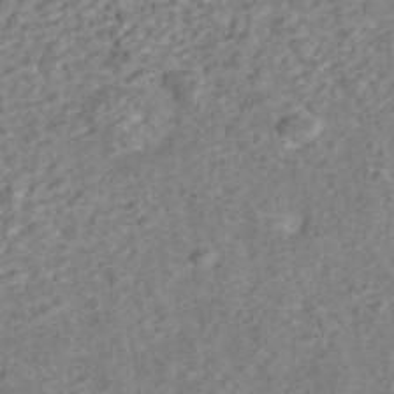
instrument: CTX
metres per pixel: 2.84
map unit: ANa
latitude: 45.4237
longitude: 22.2929
